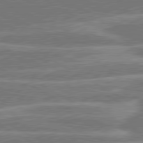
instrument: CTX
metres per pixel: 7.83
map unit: lApd
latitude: 80.6868
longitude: -131.2537
